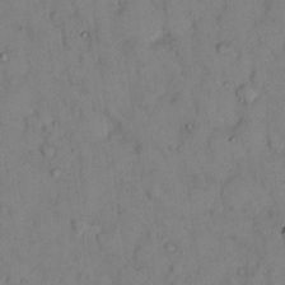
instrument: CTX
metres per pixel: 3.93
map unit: eHh
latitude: 13.1592
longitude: -62.7624
